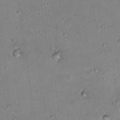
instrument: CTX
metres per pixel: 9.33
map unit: Nhu
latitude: 17.6694
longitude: -29.7072
